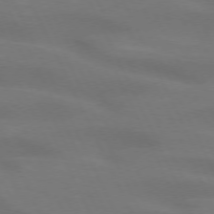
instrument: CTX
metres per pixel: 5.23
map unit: lApd
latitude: 72.9703
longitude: -48.8947
